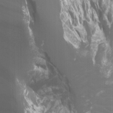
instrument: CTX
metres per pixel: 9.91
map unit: Htu
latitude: -1.4077
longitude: -76.4790
